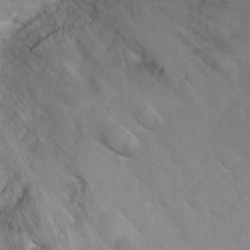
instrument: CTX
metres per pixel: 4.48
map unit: Ht
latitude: 5.6505
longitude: -29.3104
